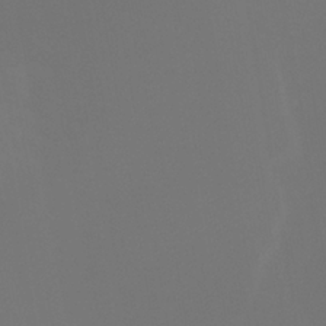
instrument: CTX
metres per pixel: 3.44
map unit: Htu
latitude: -12.7085
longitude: -45.9150
